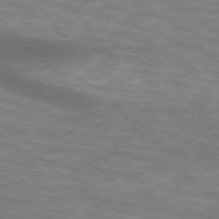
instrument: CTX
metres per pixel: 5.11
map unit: lApd
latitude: 74.5168
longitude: -54.8569
